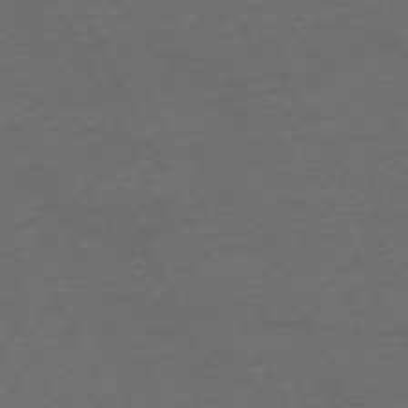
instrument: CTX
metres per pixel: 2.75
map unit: Hpe
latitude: -71.1809
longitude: 15.4077
